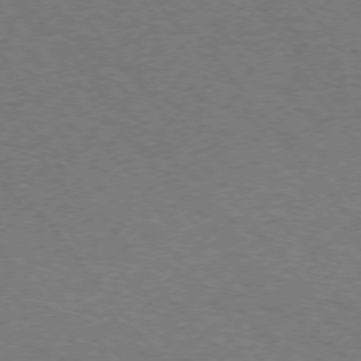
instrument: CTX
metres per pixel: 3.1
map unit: Ap
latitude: -75.7478
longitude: -62.5357
